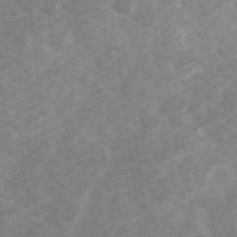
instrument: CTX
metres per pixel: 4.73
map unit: Ave
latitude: 11.0459
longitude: -104.3279
